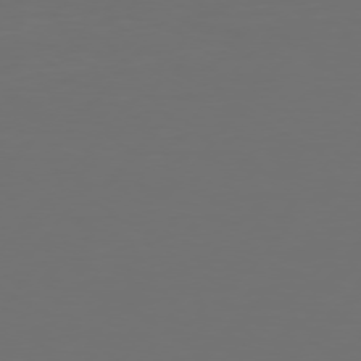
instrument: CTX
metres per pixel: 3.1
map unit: Hpe
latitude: 75.3671
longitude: -129.0080
